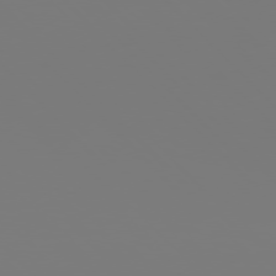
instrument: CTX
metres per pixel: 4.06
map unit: Hpe
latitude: 76.4412
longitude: -136.8758
